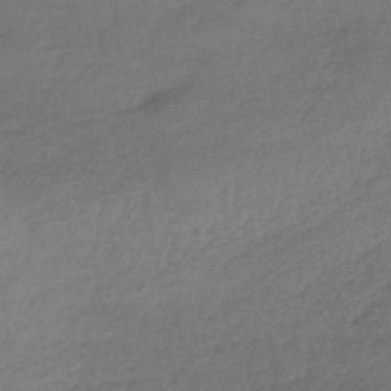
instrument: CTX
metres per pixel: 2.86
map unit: lHb
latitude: -39.7856
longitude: 69.9178
